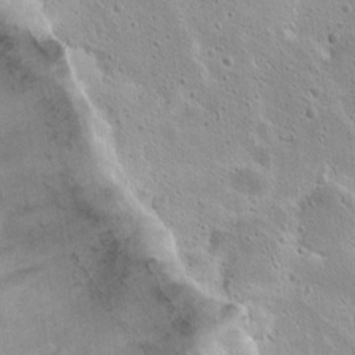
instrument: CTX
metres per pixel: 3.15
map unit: Hto
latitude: 16.0444
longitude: -37.6505
